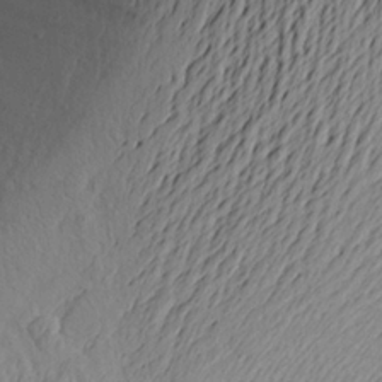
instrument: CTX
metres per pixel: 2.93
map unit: Aa
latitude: 24.0633
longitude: -149.5371
